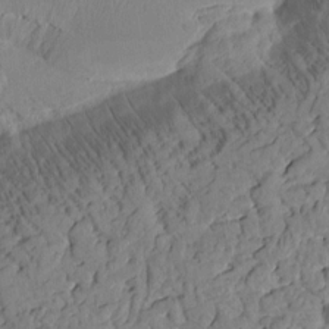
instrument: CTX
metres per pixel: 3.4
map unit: Htu
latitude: 1.1781
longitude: 177.2565
